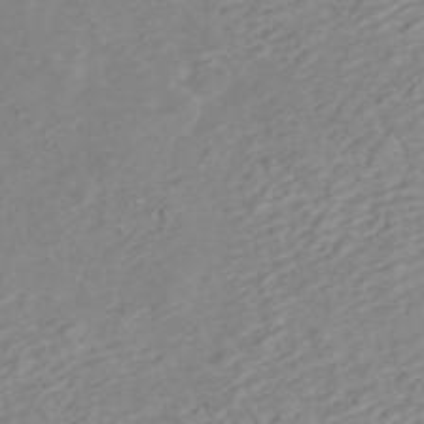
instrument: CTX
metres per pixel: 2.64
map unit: ANa
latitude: 45.4426
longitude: 22.5763
